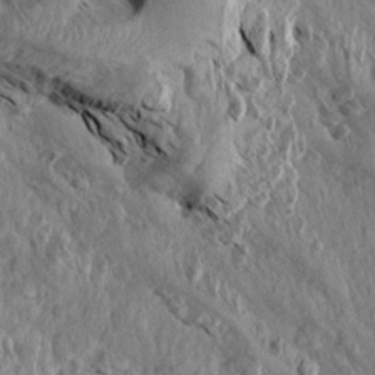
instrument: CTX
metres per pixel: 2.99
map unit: Aa
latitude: 14.8569
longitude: -144.1011
